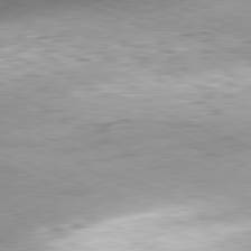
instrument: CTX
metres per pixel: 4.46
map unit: Hpe
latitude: -82.1228
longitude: 12.5763
